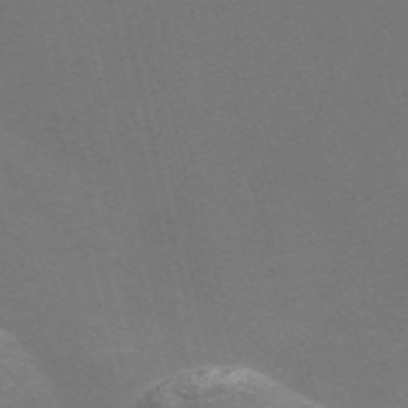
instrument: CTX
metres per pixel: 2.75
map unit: Nve
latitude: -56.4251
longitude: 52.6329
